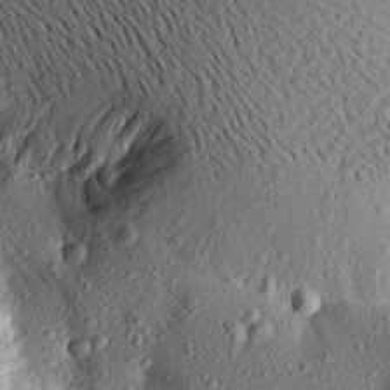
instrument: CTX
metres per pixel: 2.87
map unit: Aa
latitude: 16.6679
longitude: -147.1026
